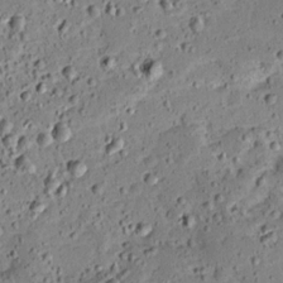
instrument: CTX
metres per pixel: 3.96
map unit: Ave
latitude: 13.7828
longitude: -138.6679
